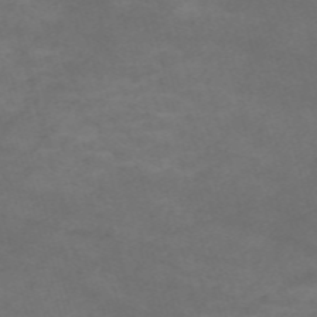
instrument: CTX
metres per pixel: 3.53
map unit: Nve
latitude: -58.8030
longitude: 59.9367
